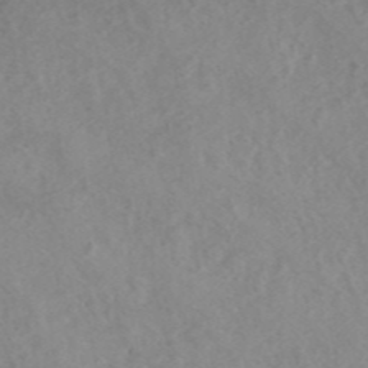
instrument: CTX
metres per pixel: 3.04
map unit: ANa
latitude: 43.4427
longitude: 27.1809
